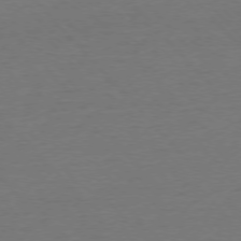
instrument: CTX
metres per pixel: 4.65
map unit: Ap
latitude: -76.7463
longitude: -93.2537
